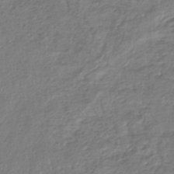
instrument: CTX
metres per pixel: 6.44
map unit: HNhu
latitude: -46.3495
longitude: 103.1620
